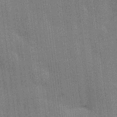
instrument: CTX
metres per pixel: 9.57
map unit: HNhu
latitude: 15.1404
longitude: 12.7085
